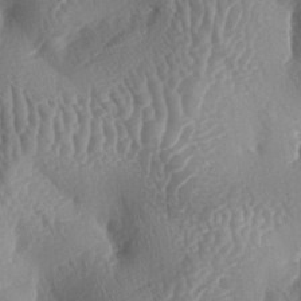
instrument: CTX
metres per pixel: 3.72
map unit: lAa
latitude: -5.4454
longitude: -128.5923
